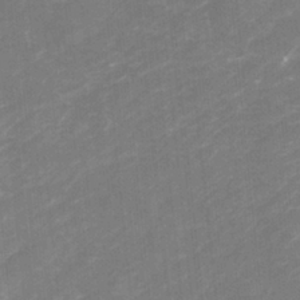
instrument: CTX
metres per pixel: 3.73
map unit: Nhu
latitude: -22.9353
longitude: -56.2711
